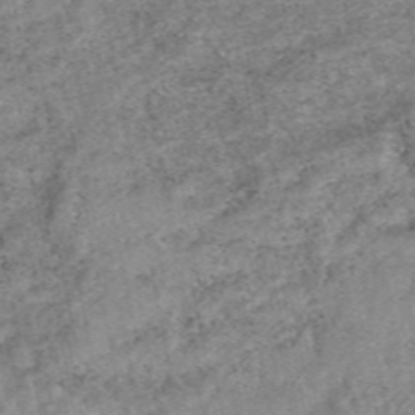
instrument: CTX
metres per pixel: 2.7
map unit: eAb
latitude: 48.5168
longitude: 121.3698
